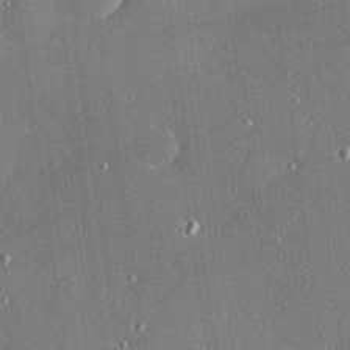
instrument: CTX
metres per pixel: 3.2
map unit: Hve
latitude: 27.0270
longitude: -90.3467
